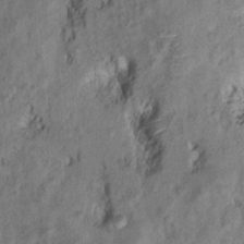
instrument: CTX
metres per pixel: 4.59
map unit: Ht
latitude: 9.2915
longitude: -32.7813
